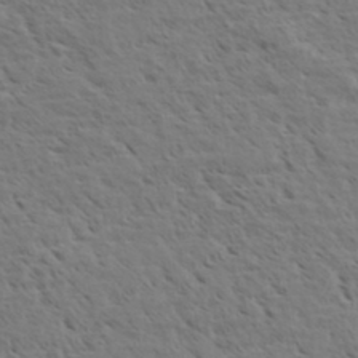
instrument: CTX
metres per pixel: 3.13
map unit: eHh
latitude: 35.6316
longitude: -139.0647
